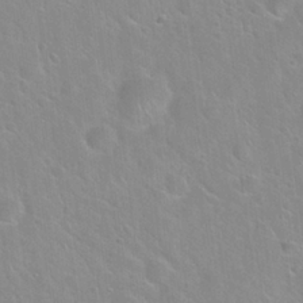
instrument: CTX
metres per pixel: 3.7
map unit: Hto
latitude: 22.2711
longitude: -52.3845
